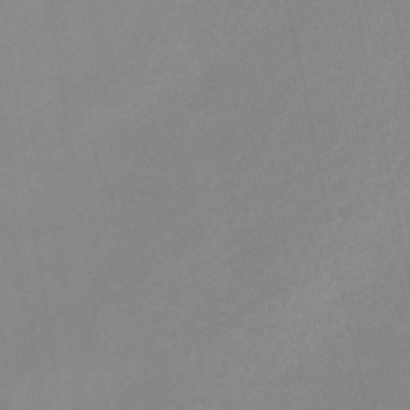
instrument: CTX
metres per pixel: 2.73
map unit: lHb
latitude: -45.0109
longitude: 66.8786
